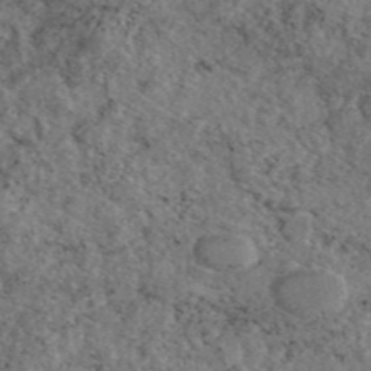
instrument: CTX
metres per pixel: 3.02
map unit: eAb
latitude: 45.6127
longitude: 113.4643
